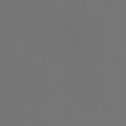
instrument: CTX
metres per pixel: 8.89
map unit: Htu
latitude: -14.0094
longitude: -48.1767
